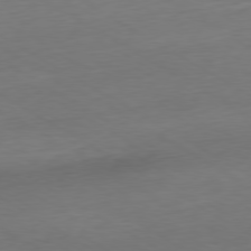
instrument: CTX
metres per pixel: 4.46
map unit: Ap
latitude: -79.6533
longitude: -63.4805
